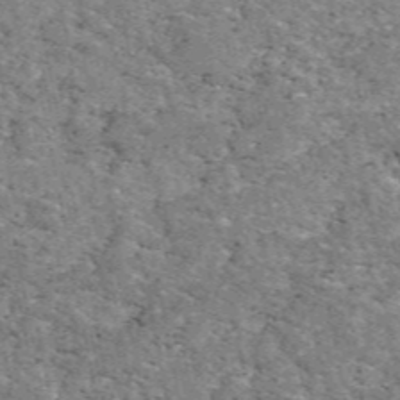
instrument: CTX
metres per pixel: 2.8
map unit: eAb
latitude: 48.7057
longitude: 116.3117
